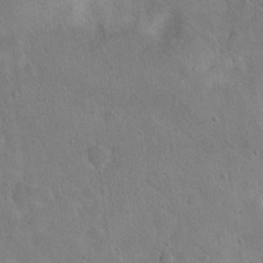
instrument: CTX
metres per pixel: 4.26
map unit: Nhu
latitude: 15.1215
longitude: -29.1781
